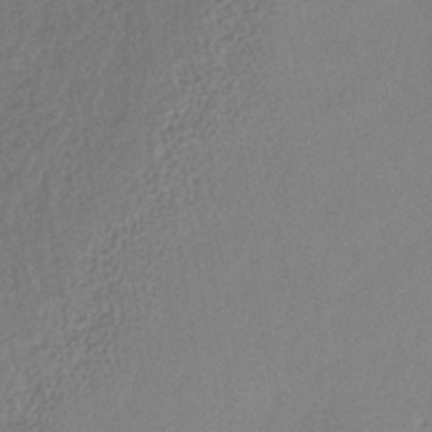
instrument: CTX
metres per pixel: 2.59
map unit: lHb
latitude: -37.7666
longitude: 68.7841
